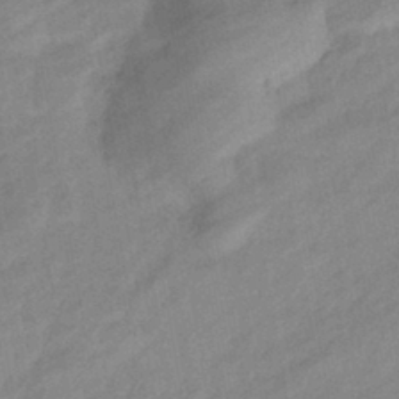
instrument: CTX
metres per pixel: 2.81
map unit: eHb
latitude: -41.3321
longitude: 84.0661
